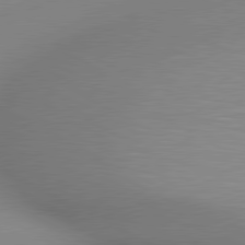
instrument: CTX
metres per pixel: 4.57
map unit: lApd
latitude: 80.3845
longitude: 131.9367
